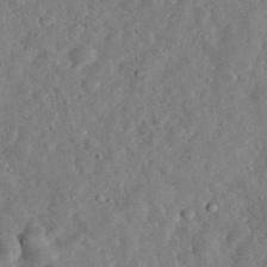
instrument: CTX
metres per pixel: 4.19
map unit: eHh
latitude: 33.1592
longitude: -75.7639
